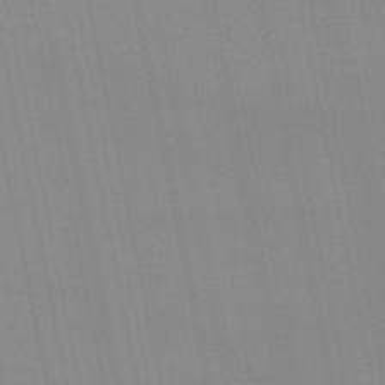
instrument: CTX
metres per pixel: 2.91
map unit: eHb
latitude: -50.1795
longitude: 68.1794
